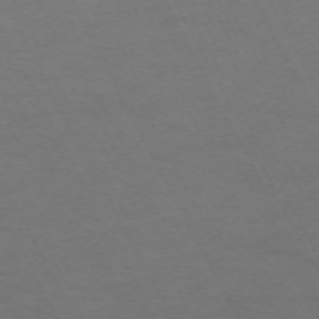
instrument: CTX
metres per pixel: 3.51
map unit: Hpe
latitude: -70.8786
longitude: 15.6155
